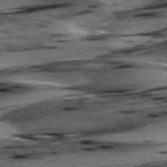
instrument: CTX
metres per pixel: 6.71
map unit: lApd
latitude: 76.5168
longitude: -70.9514
